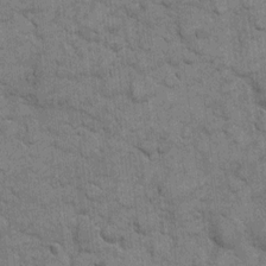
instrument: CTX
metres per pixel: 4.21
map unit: eHh
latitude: 10.9892
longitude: -65.1592
